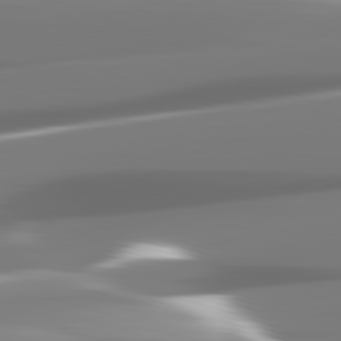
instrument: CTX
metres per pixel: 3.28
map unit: lApd
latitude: 82.4034
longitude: -146.3468
